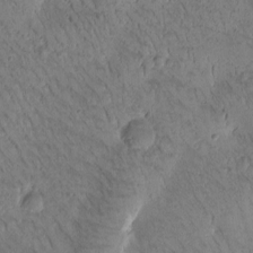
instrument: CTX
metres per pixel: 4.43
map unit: Htu
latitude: -1.3888
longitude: 171.9556
